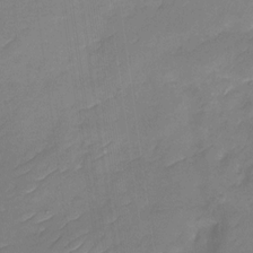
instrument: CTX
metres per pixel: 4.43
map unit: Nhu
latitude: -30.2739
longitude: -73.3671
